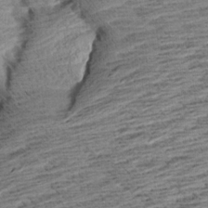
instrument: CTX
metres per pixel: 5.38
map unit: Aa
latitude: 8.3656
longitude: -138.7624
